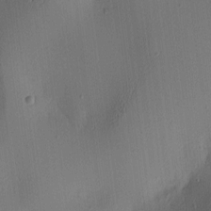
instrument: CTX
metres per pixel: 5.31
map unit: lAa
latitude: 5.2348
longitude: -112.5357
